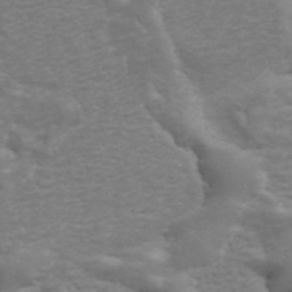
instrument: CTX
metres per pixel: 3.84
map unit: ANa
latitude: 45.2159
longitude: 31.2187
